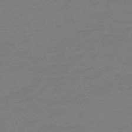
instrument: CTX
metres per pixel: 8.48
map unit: eHb
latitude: -48.3496
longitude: 88.1228
